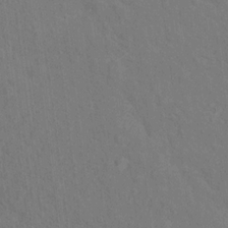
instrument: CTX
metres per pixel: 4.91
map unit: Hto
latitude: 15.4805
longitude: -36.2145
